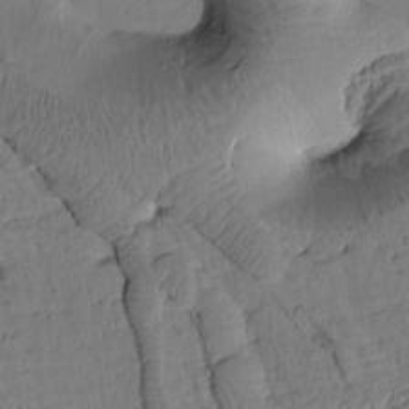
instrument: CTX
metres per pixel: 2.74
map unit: Htu
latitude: 1.7260
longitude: 176.6141
